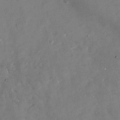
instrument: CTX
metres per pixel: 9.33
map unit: Nhu
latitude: -28.0661
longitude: -76.2333
